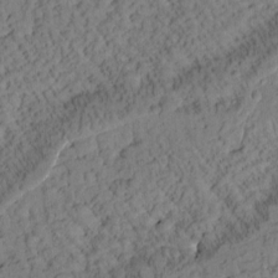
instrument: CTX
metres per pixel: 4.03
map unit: Htu
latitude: 0.8758
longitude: 176.6330
